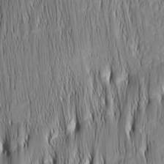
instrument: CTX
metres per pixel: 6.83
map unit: Nhu
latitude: -4.5951
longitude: -152.1578
